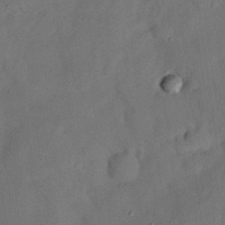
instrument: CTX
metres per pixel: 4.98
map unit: Nhu
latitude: 25.6316
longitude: -73.4427
